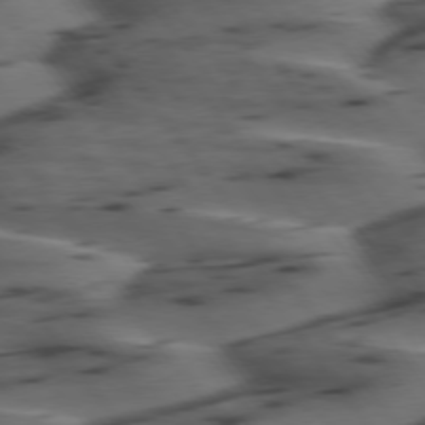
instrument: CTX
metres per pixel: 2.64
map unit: lApd
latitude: 75.4049
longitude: -70.8569
